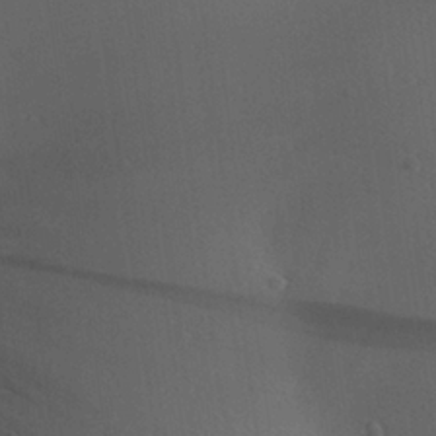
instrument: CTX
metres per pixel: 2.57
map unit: Aa
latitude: 25.1214
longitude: -144.7624
